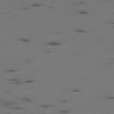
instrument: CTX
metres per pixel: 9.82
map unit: Ap
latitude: -78.4440
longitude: -61.6127
